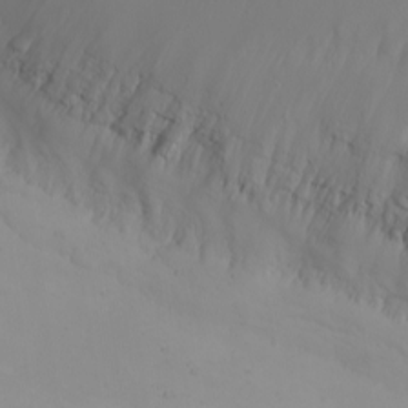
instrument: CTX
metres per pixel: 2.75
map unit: Nhu
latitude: -4.9163
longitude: -82.3656
